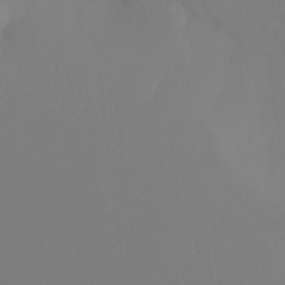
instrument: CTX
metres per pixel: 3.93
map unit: Ht
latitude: -9.4265
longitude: -33.0647
